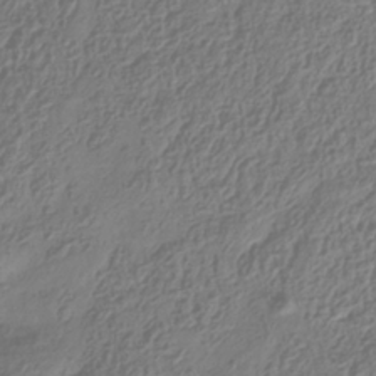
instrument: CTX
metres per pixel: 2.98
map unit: Hve
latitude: -34.5952
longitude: 88.8219
